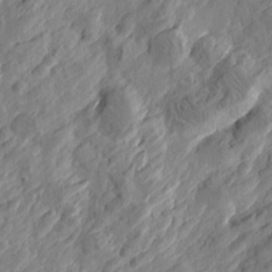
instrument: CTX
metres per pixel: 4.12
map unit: Htu
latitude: -2.9352
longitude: -178.6491
